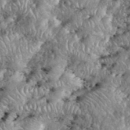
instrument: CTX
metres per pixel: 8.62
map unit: eHh
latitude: 38.8002
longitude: -56.6301
